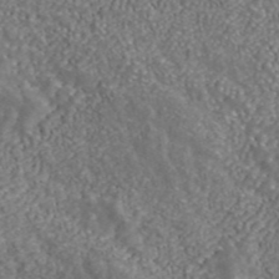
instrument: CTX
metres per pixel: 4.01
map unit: ANa
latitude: 43.9339
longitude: 24.0283
